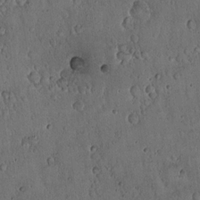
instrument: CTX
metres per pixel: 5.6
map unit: Hto
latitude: 16.9325
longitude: -59.7828
